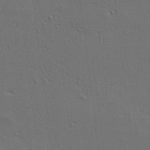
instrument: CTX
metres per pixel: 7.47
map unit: lAa
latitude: 4.6301
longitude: -113.0458
